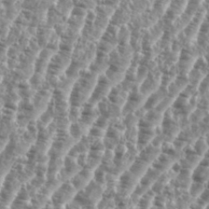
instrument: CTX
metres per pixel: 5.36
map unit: eHh
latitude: 35.1403
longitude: -135.2537
